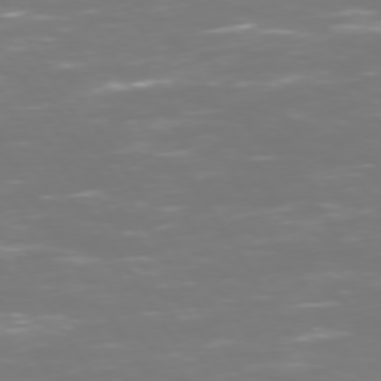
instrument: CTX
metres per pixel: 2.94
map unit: Hpe
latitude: 72.9892
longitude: -126.7624
